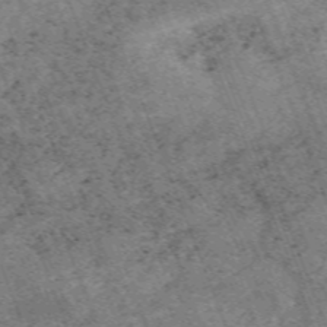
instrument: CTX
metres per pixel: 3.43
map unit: HNb
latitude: -54.4440
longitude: -48.2145
